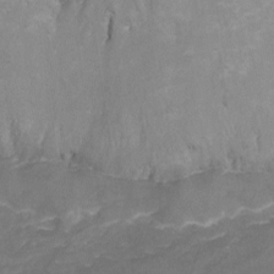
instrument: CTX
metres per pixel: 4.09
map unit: Nhu
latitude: -11.7478
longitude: -34.2900
